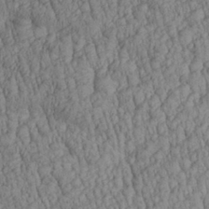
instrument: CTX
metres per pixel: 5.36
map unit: Aa
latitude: 29.7072
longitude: -138.1389
